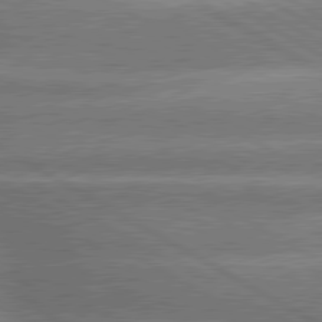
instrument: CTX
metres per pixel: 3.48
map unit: lApd
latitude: 80.5168
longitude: -137.3482
